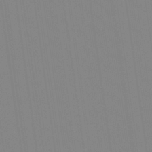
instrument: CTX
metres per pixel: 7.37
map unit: Aa
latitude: 32.9136
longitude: -142.7246
